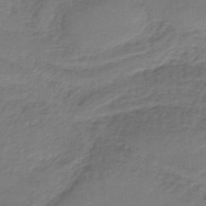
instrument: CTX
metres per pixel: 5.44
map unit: HNb
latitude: -34.9542
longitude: 59.7477
